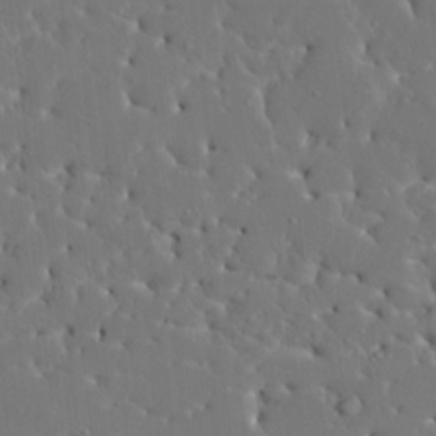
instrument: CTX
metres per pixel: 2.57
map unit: HNhu
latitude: 6.7246
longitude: -4.9325
